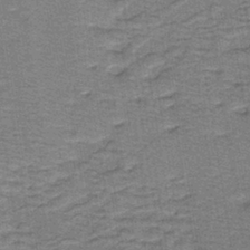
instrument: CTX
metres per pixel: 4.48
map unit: lHb
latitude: -40.3495
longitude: 55.3888
